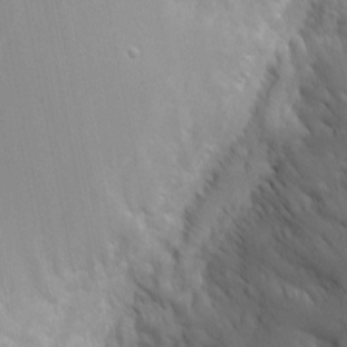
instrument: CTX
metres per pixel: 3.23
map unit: eHh
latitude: -2.6329
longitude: -81.3859
